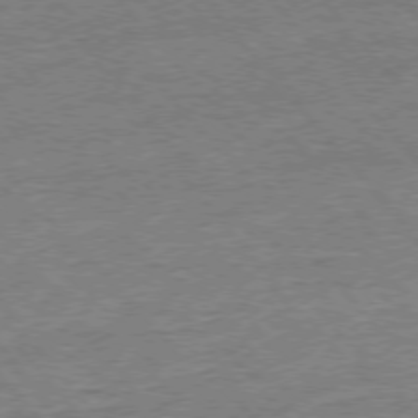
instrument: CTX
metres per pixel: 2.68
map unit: Ap
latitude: -77.0864
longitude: -96.4601
